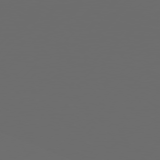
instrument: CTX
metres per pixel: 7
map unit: Hpe
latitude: 76.4790
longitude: -139.1214
